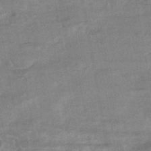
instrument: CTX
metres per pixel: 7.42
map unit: HNhu
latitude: -41.9367
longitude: 91.8612
